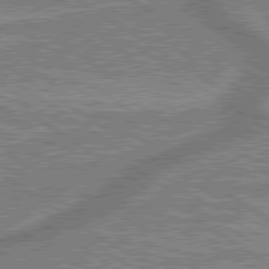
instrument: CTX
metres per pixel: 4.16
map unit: lApd
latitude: 79.6127
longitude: 174.8785
